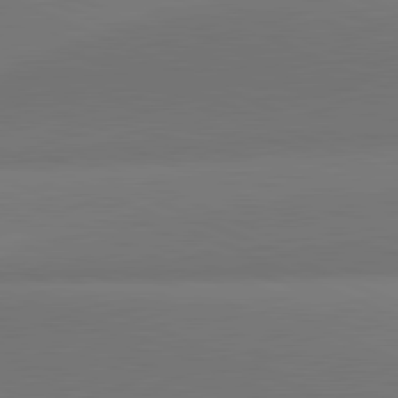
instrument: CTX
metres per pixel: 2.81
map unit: lApd
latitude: 81.6694
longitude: 144.3684
